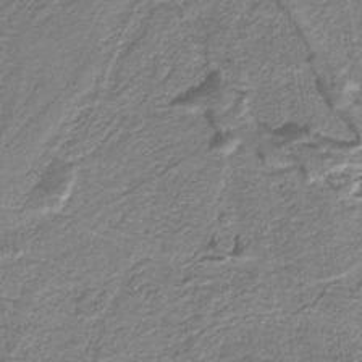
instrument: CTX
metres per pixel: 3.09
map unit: eAb
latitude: -39.4266
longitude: 52.6518
